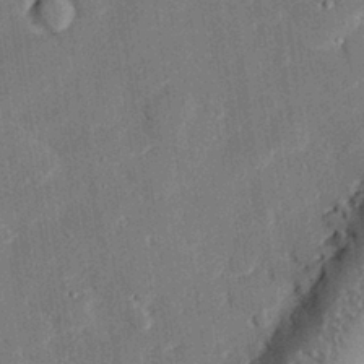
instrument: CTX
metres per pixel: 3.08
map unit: eHh
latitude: 27.5182
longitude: -81.9528
